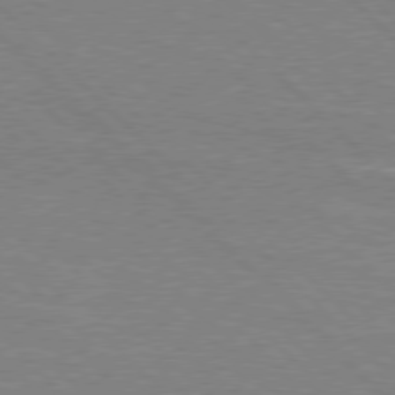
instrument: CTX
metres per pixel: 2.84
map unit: Hpe
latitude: 77.0647
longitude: -151.7638
